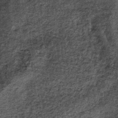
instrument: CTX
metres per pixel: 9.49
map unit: lHb
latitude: -38.1417
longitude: 66.8975
